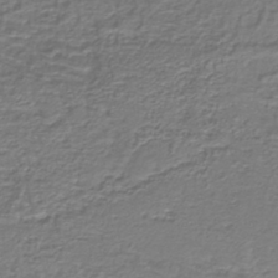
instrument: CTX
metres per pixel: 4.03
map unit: lHb
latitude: -39.3132
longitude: 58.8785
